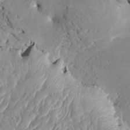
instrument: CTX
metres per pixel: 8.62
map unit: HNhu
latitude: 7.6694
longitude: -1.3292
